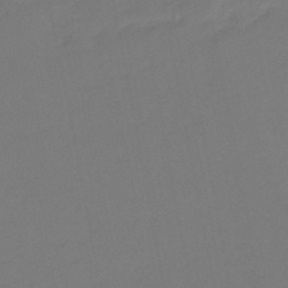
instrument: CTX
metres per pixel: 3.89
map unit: eHb
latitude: -47.4076
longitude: 88.9730
